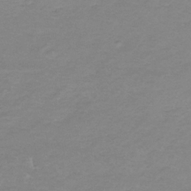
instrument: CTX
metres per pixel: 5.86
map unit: lHb
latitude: -34.1984
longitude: 70.1417
